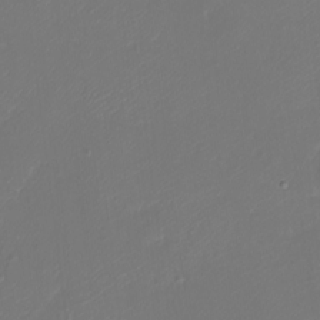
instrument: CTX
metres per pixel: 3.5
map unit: Ht
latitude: -16.2740
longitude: -41.8394
